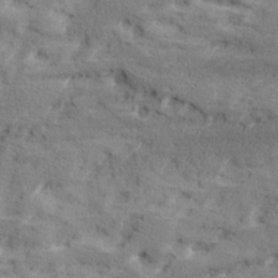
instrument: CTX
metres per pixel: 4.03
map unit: Ave
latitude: 18.3656
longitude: -135.9150
